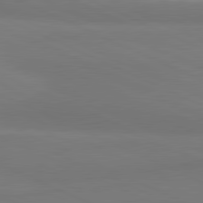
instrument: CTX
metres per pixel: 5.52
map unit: lApd
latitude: 81.3482
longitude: 178.1794
